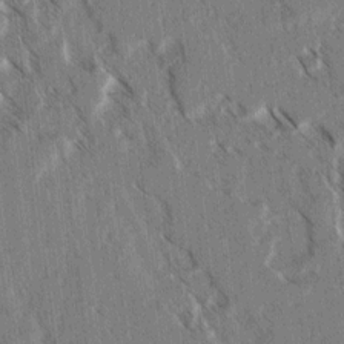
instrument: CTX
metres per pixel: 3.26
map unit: lAvf
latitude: 3.8961
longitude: -105.5183
